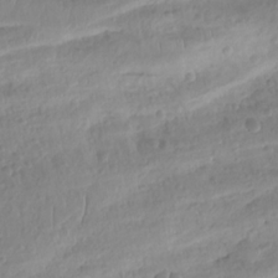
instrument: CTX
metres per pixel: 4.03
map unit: Aa
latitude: -12.0661
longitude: -67.4615
